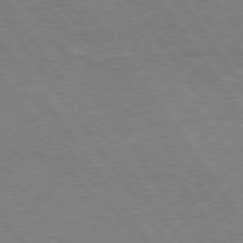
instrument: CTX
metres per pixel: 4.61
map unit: Hpe
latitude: 75.3671
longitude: -142.1956
